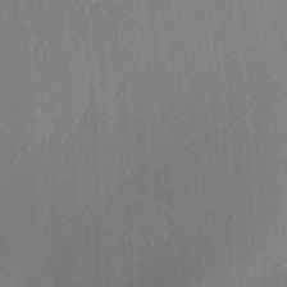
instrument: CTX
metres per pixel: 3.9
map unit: Aa
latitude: 30.1011
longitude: -141.8205
